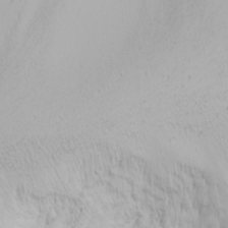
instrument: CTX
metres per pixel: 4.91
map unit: Nhu
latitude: -4.0472
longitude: -88.4790
